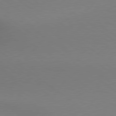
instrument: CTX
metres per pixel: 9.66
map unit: lApd
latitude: 79.0270
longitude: 178.9541
